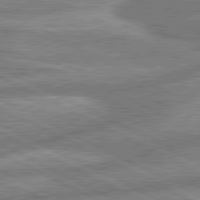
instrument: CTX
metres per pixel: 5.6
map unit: lApd
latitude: 80.7246
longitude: -167.8394
